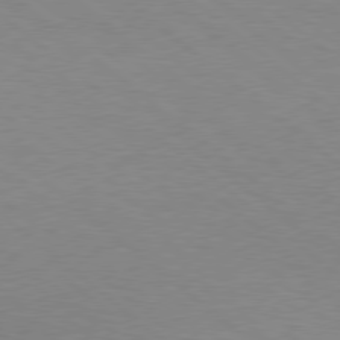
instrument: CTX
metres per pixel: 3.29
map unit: Hpe
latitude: 78.1767
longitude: -151.3859
